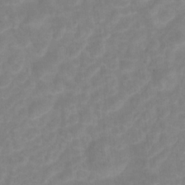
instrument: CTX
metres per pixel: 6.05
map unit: Hto
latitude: 5.6316
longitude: -32.4223
